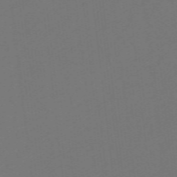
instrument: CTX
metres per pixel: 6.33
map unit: eHb
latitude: -49.3888
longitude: 83.7666
